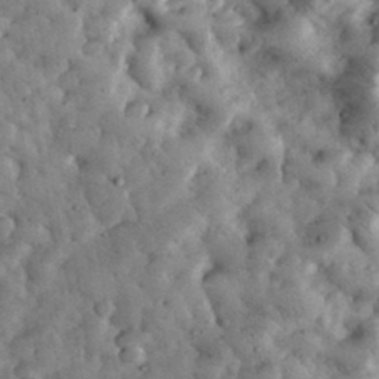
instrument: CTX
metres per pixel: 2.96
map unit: eHh
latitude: 34.1766
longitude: -68.8947
